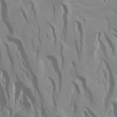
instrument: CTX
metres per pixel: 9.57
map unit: Htu
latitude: -4.5384
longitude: -88.6869
